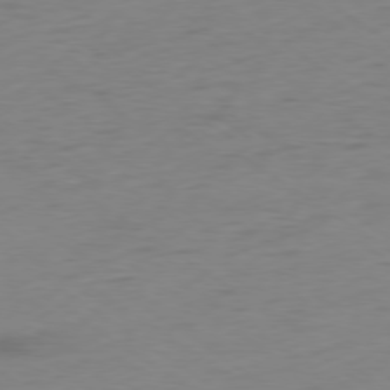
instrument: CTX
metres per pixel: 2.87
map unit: Ap
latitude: -78.2739
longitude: -59.0459
